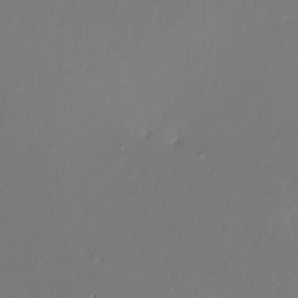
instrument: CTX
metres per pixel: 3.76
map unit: Nhe
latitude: -31.3887
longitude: -117.0647
